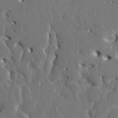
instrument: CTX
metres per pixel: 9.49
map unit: HNhu
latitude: 6.7246
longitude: -4.7624
